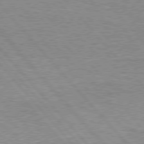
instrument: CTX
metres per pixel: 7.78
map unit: Hpe
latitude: 76.8569
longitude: -157.3292
